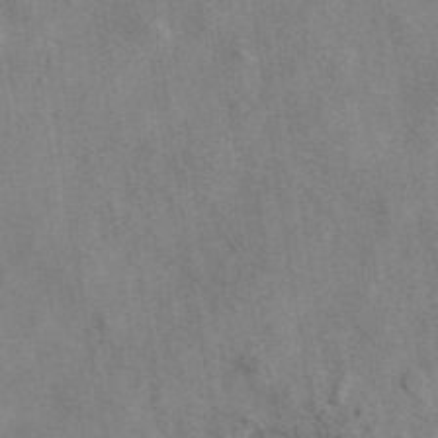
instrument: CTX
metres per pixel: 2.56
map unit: eAb
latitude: 41.9339
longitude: 110.3306
